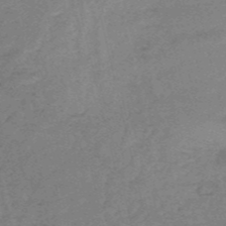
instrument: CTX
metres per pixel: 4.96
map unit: HNb
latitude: -54.2929
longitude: -46.8191
